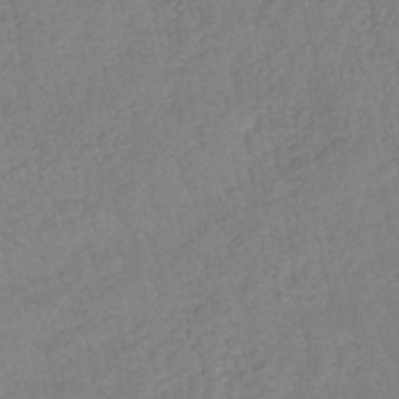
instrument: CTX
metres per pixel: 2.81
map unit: lHb
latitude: -40.0283
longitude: 72.8597
